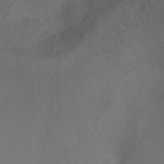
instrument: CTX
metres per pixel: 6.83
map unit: Ht
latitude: -11.6911
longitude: -35.4993
